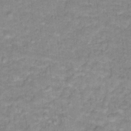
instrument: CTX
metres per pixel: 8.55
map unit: Hto
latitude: 17.5182
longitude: -35.2726
